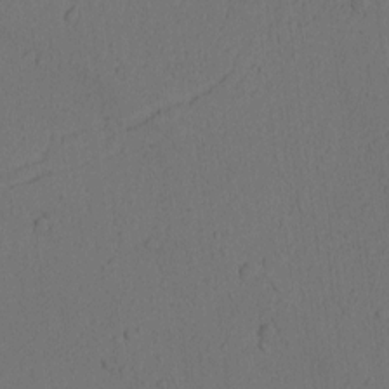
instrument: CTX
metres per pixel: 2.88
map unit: Nhu
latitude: -6.0283
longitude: -153.2159
